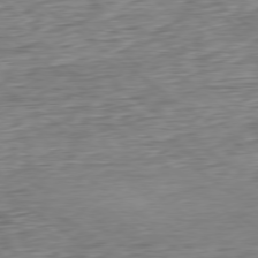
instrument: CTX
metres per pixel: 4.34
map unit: Hpe
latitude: -79.2187
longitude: 11.9178
